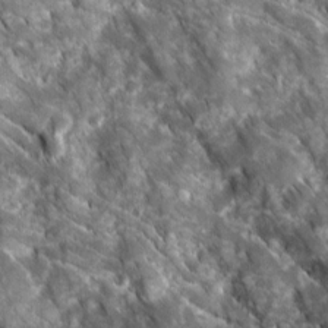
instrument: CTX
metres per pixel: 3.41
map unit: Ave
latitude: 16.6491
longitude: -131.5560
